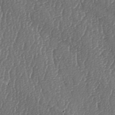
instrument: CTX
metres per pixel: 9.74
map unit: lAa
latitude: -7.4832
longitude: -129.6883
